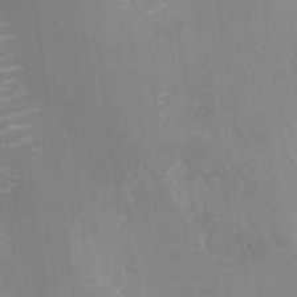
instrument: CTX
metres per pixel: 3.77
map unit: Nhu
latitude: -27.5399
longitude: -79.3293
